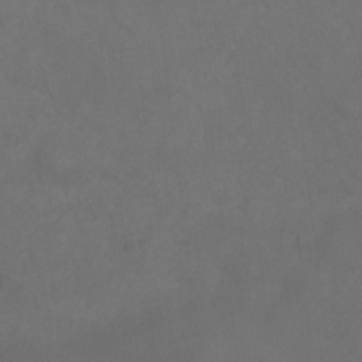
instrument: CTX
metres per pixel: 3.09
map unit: Ht
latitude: 1.3481
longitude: -34.2333
